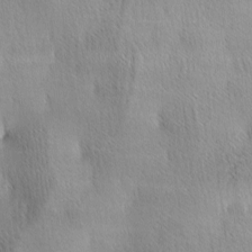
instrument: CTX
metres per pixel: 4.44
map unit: lAa
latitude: -4.3495
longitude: -121.3482
